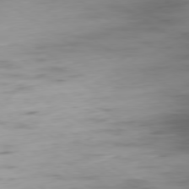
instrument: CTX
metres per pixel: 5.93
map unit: Ap
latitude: -79.8233
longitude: -57.9528
